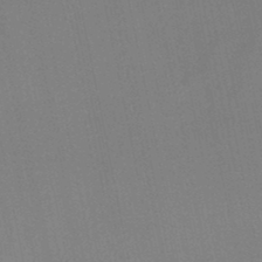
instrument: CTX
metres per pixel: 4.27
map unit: HNb
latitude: -45.4265
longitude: 55.8611
